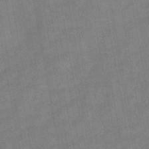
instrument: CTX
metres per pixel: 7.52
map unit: eHb
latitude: -44.1606
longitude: 86.1039
